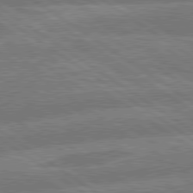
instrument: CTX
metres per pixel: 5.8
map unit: lApd
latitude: 79.7450
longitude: -161.5371
